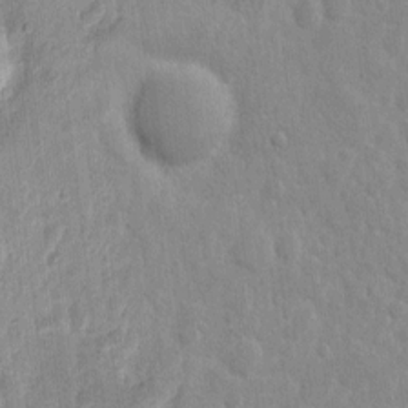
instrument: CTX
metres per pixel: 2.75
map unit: eHh
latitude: 8.3278
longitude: -71.6883
